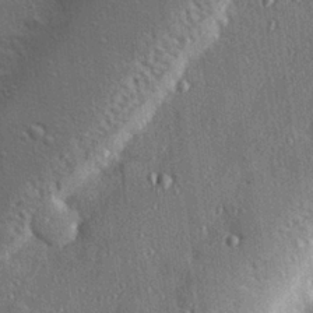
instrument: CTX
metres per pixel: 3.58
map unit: Hve
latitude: 27.9906
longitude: -90.5735
